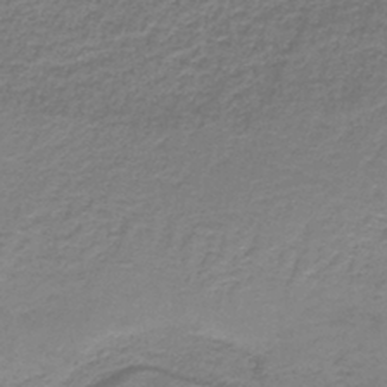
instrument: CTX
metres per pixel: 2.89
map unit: HNb
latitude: -38.2740
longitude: 50.8408
